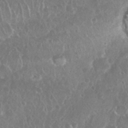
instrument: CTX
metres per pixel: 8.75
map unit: Nhu
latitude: 28.3278
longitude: -63.6883
